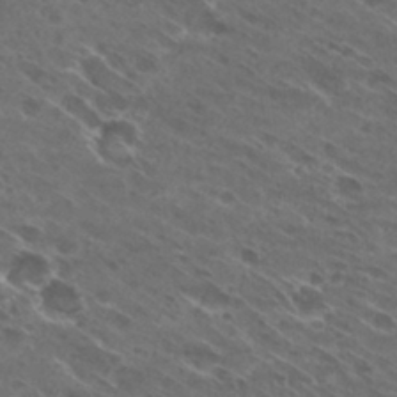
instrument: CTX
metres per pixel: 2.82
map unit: Hto
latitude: 29.3670
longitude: -44.1955
